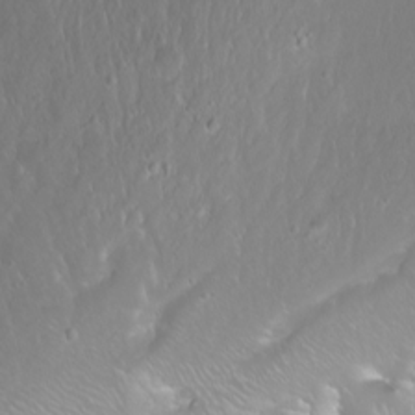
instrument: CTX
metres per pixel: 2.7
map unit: Nhu
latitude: -8.5952
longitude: -71.0836
